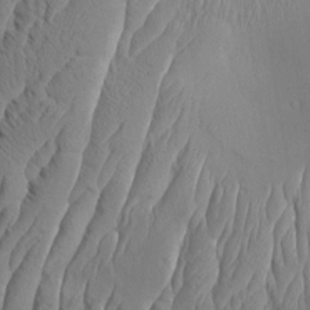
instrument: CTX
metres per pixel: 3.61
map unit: Aa
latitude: 8.8191
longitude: -132.2900
